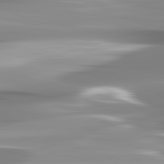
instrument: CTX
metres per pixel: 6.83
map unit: lApd
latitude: 82.8946
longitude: -138.2522
